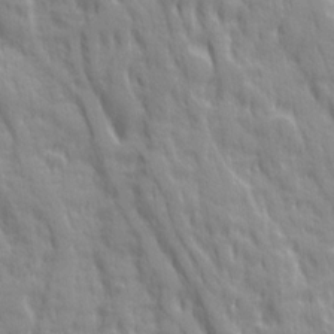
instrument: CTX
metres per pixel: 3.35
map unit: Ave
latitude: 19.8961
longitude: -133.9906
